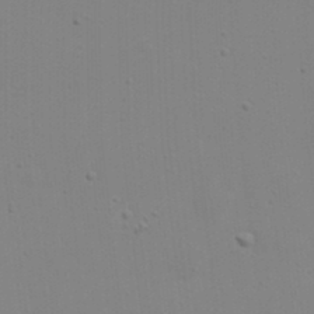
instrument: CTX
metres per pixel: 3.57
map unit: Nhu
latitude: 20.9325
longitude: -73.2348
